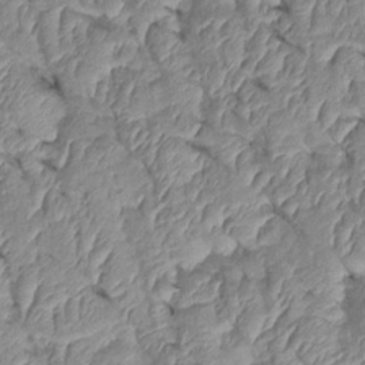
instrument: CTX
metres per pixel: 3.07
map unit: Htu
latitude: 1.8583
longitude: 147.9745
